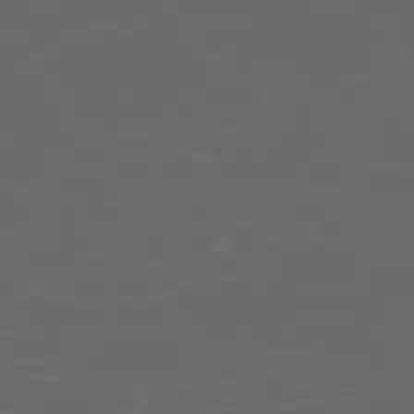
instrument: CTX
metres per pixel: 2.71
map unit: Ap
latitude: -77.8044
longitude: -75.9339
